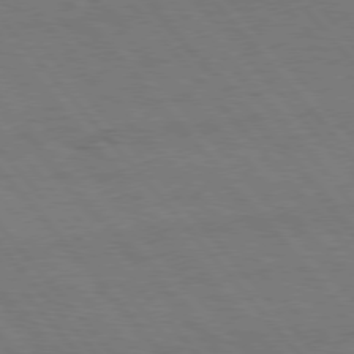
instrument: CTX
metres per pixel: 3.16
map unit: Hpe
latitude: 75.9150
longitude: -137.6694
